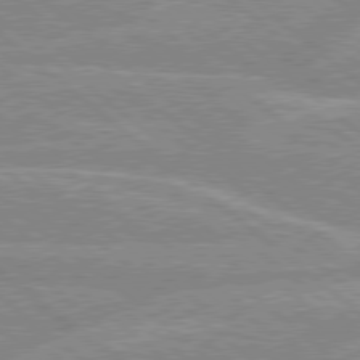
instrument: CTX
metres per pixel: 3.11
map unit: Hpe
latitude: 78.4601
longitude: -156.1955
